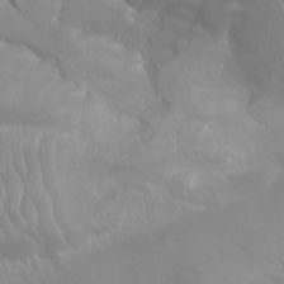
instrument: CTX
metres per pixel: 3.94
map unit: Aa
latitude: -8.2550
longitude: -78.4601
